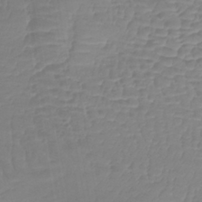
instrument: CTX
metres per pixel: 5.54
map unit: lHb
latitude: -41.1242
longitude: 66.0094
